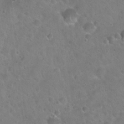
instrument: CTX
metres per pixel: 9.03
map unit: Hto
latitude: 22.1200
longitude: -53.6883
